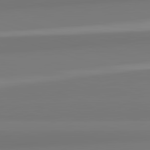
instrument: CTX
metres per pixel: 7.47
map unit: lApd
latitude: 82.6490
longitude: 172.3684
